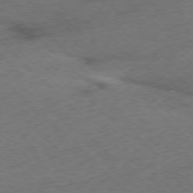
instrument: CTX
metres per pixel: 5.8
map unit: Ap
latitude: -77.6155
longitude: -64.8191
